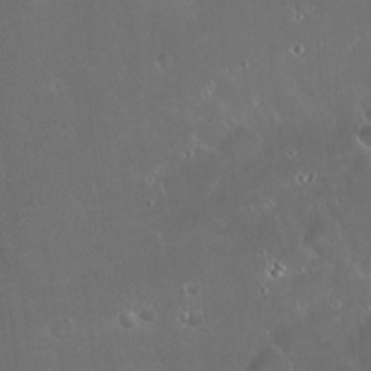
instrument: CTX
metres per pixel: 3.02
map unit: Hto
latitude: 19.4237
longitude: -57.9150
